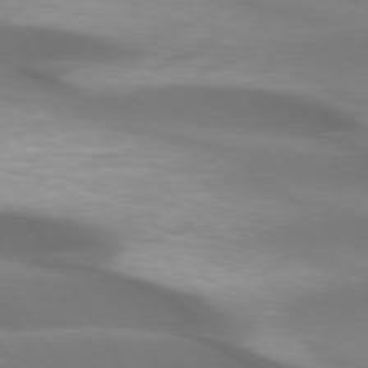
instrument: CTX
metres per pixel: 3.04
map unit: lApd
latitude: 73.8206
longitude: -49.8772
